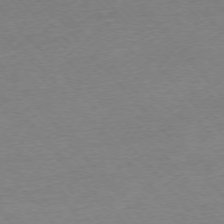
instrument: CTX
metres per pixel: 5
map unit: Ap
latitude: -76.2362
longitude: -94.1767
